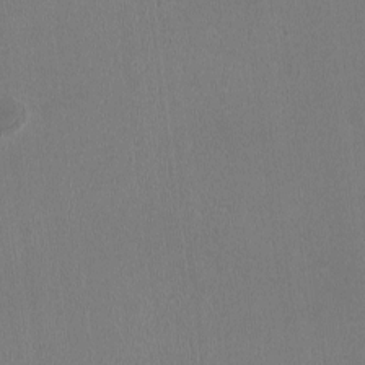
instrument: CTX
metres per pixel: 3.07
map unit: HNhu
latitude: -3.1998
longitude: -2.3656
